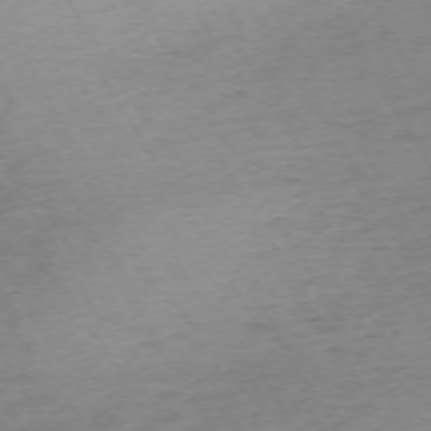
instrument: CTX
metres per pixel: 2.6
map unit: Ap
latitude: -73.3320
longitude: -69.1403
